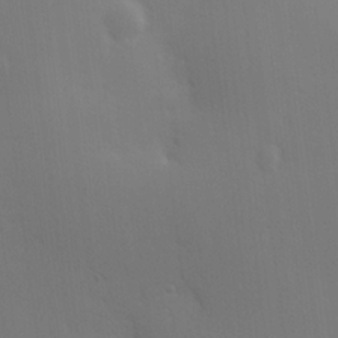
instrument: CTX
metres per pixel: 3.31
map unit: Hve
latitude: 18.6112
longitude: 150.7085
